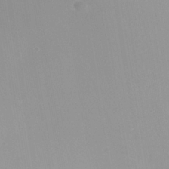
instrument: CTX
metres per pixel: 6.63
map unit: Nhe
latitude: -38.3684
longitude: -119.5560
